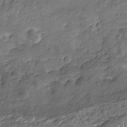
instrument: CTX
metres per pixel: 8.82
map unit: Nhu
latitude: -19.5399
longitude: -57.0269
